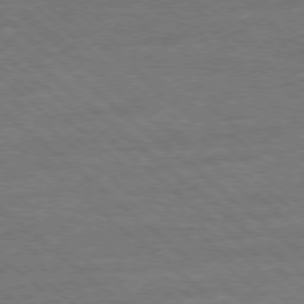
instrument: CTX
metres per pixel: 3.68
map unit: Ap
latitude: -78.7463
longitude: -101.5749
